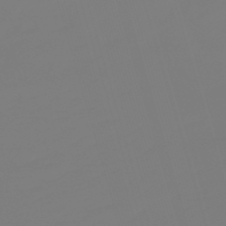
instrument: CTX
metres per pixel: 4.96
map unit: lHb
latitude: -49.9556
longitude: 81.8423
